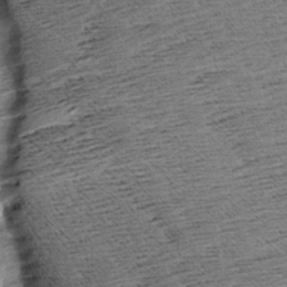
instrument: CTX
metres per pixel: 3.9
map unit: Aa
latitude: 8.1767
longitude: -140.0255
